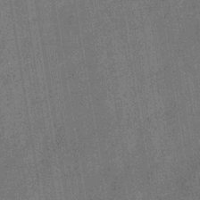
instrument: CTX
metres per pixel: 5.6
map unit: eHb
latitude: -35.0108
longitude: 80.6897
